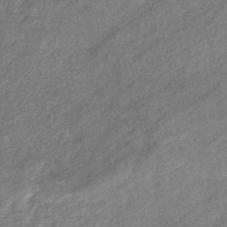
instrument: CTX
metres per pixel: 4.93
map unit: eHb
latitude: -39.8611
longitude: 81.6911
